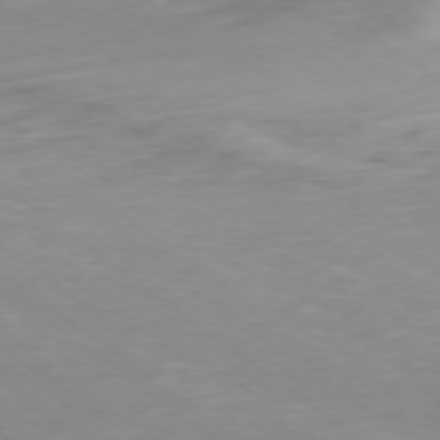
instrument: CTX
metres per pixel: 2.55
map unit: Ap
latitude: -78.5007
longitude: -64.9325
